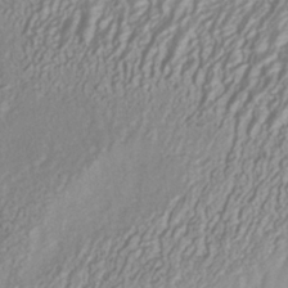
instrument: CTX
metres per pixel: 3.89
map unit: HNhu
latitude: -41.1431
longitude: 108.2361
